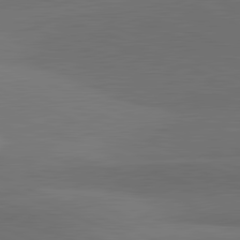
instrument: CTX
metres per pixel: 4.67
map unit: lApd
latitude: 81.7450
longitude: 138.0661
